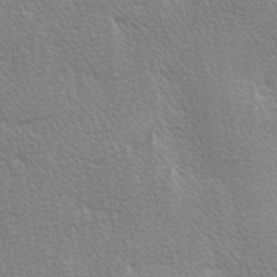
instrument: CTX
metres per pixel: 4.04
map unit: Ave
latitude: 0.6490
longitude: -114.8757
